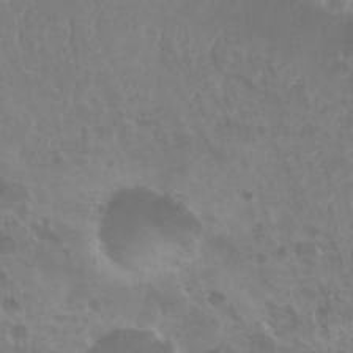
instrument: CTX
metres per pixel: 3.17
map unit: Nhu
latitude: 29.1592
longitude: -55.3293
